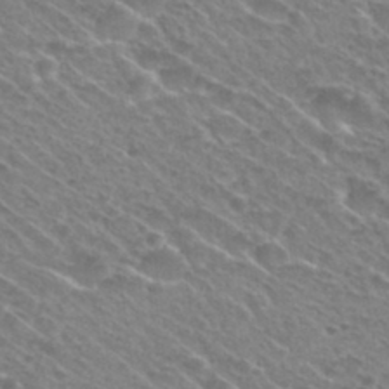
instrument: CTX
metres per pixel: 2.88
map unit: Nhu
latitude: 29.8772
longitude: -48.9703
